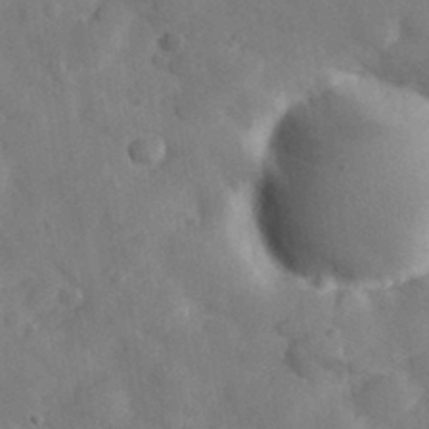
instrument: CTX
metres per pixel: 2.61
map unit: eHh
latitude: 30.8380
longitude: -70.9702
